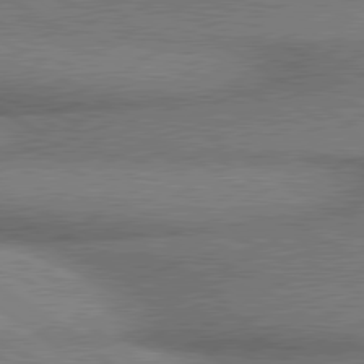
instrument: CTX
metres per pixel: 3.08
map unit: lApd
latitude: 80.1767
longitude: 165.2943
